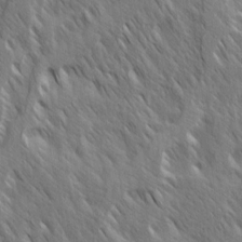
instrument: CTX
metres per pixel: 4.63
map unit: Ave
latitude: 14.8758
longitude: -134.2522
